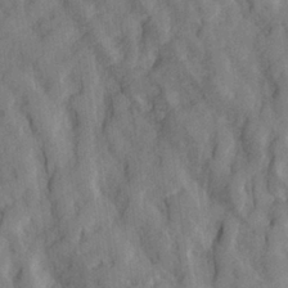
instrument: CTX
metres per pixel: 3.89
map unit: lHvf
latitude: 24.2522
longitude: 142.9163
